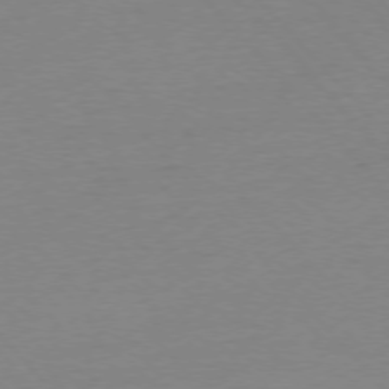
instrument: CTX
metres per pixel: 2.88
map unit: Ap
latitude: -76.5385
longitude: -93.2726
